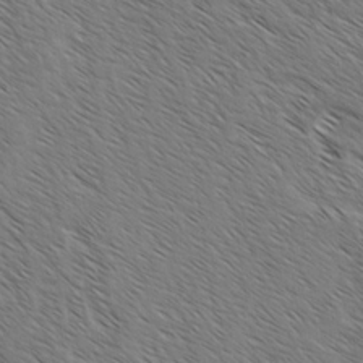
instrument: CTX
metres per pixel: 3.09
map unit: lAvf
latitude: -2.3117
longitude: -113.1592
